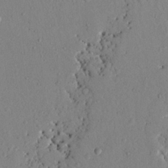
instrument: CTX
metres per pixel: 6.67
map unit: Nhu
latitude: 19.8205
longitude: -77.4048
